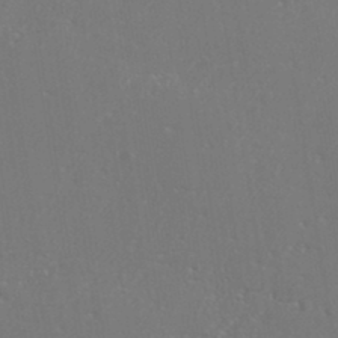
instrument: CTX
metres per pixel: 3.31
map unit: eHh
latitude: 34.9135
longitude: -132.4412
